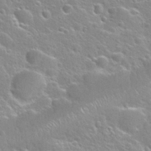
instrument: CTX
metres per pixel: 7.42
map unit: Nhu
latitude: 28.3467
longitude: -53.6127
